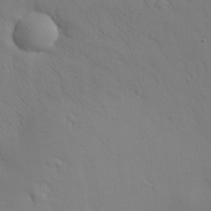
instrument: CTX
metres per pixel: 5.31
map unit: Nhu
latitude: 28.9702
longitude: -68.8002
